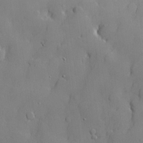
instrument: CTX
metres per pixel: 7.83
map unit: lHvf
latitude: 21.7639
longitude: 145.1053
